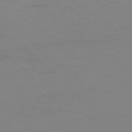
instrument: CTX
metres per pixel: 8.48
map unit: Ap
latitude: -76.2928
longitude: -77.6127
